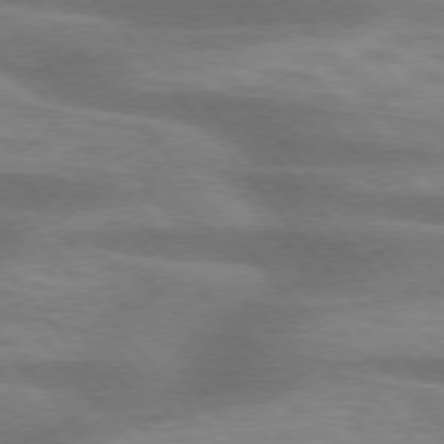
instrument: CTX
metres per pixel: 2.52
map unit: lApd
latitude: 75.6505
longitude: -58.3656
